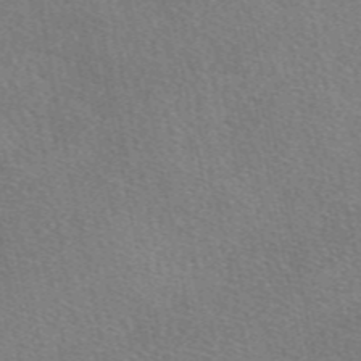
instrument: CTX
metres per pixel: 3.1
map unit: eAb
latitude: 48.9703
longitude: 115.6722
